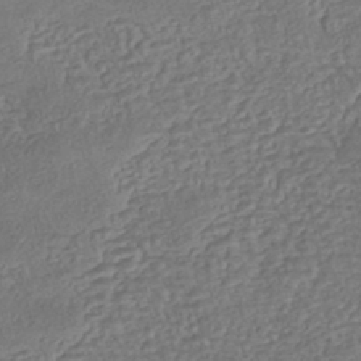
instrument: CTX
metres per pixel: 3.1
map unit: eHh
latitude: -42.8785
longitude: 122.8975
